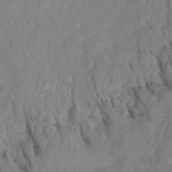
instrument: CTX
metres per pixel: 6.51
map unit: Htu
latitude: -5.1053
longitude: 137.9367
